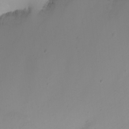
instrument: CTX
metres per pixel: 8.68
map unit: Nhu
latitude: -6.9919
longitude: -81.1403
